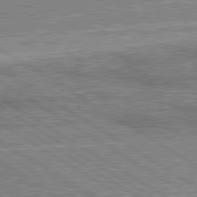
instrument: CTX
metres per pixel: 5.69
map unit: lApd
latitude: 80.4979
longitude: 143.8611
